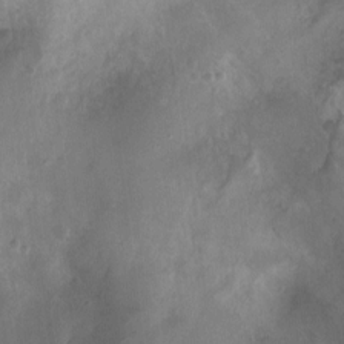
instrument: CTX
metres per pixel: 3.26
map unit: Ht
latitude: -11.5210
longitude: -21.1781
